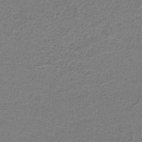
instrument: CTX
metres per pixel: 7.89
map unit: HNb
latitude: -39.3510
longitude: 50.1039
